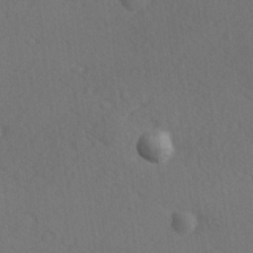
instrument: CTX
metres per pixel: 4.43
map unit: Ave
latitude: -8.6329
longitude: -121.0648
